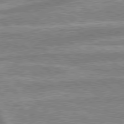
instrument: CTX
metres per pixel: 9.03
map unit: lApd
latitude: 79.4049
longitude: -170.4979
